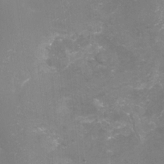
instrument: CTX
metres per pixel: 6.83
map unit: Nhu
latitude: -13.5588
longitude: -56.9891
